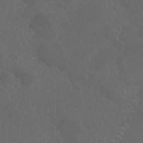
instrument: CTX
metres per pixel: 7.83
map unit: Nhu
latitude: 24.3845
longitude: -62.5357
